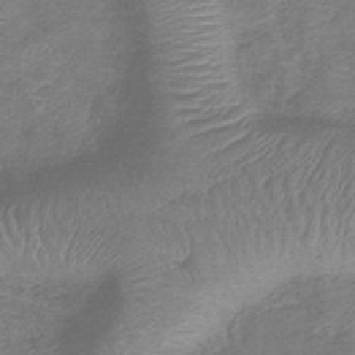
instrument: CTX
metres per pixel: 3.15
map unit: lHb
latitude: -41.4643
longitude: 78.6140
